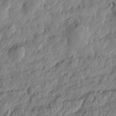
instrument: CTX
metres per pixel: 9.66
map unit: Htu
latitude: -3.6910
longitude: 157.8800
